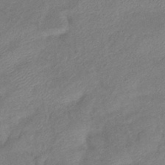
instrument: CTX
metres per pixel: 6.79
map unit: eHb
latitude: -41.7855
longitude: 83.6533
